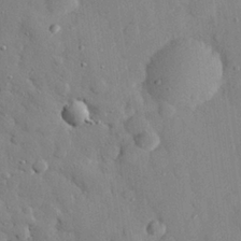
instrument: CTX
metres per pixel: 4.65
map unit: eHh
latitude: 28.1767
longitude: -78.1956
